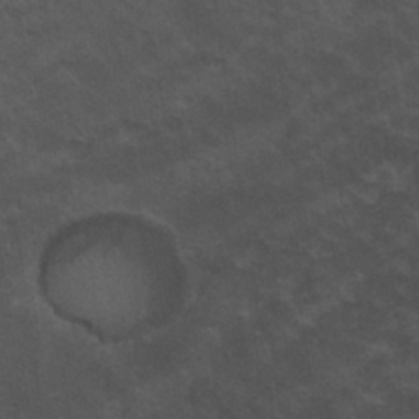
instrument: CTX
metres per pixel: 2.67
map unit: Nhu
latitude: 29.8583
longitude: -51.9528
